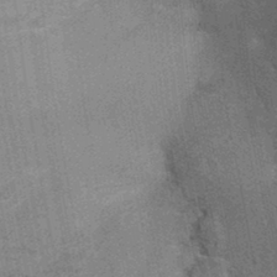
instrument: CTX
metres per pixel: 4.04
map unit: Ht
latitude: -1.0298
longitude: -15.5560
